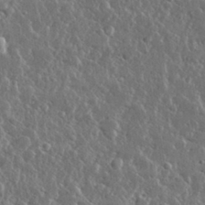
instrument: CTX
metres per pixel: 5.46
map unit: lHvf
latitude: 31.8206
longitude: -90.7057
